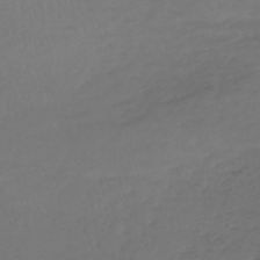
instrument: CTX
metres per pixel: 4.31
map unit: lHb
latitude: -38.8975
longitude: 69.7666
